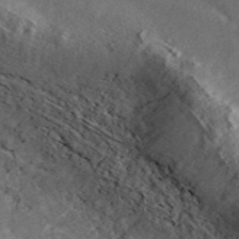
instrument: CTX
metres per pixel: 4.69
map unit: ANa
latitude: 46.4790
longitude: 25.1053
